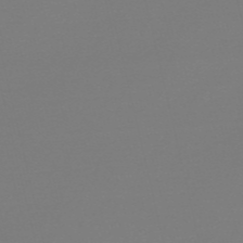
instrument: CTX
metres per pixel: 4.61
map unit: Nve
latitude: -56.8030
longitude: 62.2739
